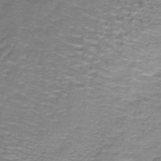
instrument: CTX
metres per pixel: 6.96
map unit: lHb
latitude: -41.8422
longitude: 57.9556
